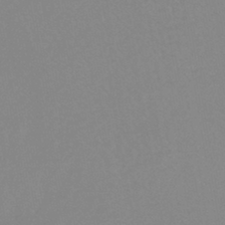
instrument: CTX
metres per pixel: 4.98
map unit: lHb
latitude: -44.0472
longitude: 78.4251
